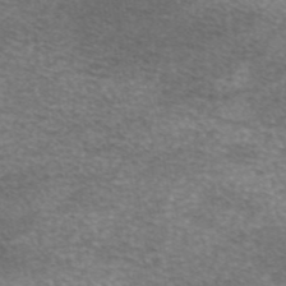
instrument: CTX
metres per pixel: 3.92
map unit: eAb
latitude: 45.4993
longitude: 102.7274
